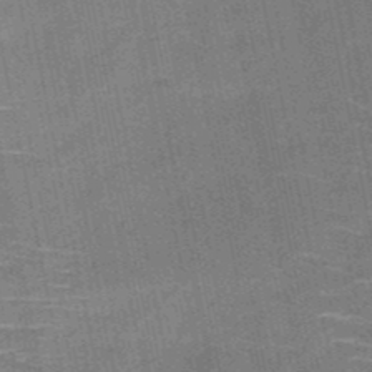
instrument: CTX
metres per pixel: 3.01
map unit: HNb
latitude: -51.2187
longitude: -44.4601
